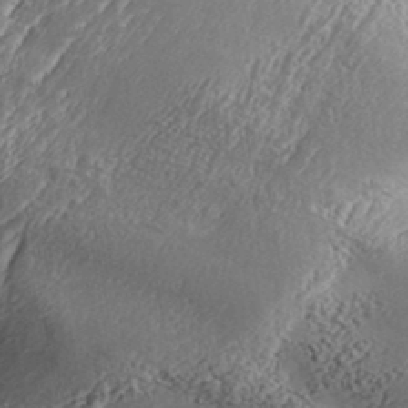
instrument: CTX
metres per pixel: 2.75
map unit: Aa
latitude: 33.2537
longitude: -134.5545
